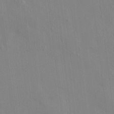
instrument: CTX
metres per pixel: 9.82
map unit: HNhu
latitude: 5.2159
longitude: 7.3509
